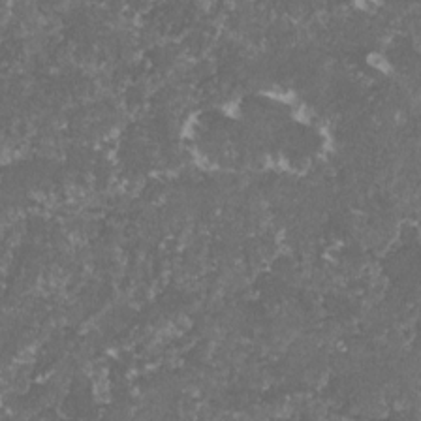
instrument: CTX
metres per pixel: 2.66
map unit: lHvf
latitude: -15.7478
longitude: -99.3859
